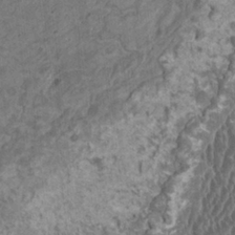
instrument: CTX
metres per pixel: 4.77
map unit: HNhu
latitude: 1.4615
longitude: 0.1039
